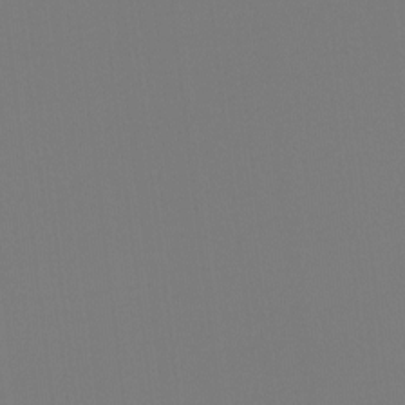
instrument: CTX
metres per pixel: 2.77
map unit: Hto
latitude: -7.8233
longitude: -50.1200
